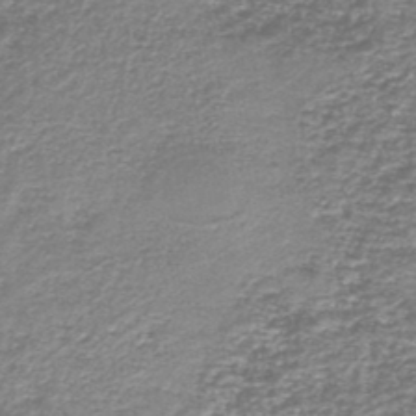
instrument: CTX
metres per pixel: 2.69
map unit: HNb
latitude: -44.3117
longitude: 50.2928
